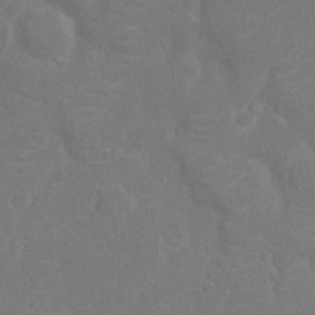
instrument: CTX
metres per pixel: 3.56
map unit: Nhu
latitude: -15.0676
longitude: -25.3670
